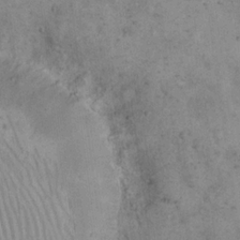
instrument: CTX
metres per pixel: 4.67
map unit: eHh
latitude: 17.3671
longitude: -62.0633
